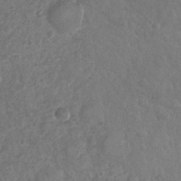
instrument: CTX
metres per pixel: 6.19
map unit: Nhu
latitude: -31.1053
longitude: -61.9906
